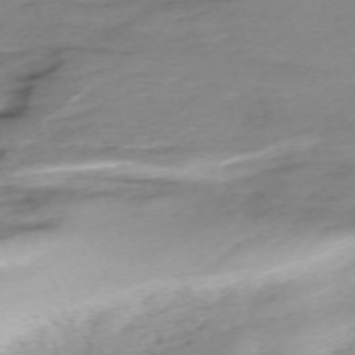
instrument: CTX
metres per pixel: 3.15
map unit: Nhu
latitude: -66.8030
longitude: 39.1809
